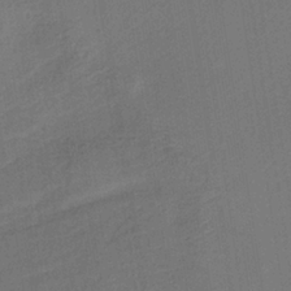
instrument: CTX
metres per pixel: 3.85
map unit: lHb
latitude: -34.6141
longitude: 64.0283
